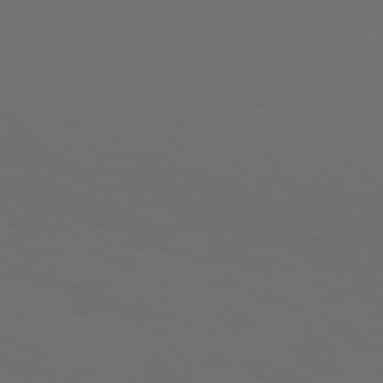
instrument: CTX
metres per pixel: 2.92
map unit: Hpe
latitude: 76.9702
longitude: -135.6127
